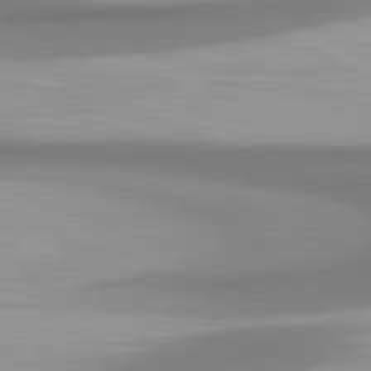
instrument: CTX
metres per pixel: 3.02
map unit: lApd
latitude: 80.7813
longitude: 174.4628
